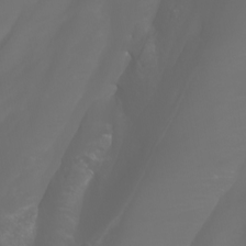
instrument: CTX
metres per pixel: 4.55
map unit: Nhu
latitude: -9.9745
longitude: -69.8205
